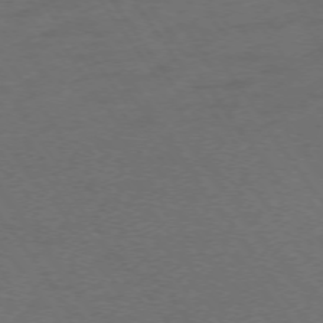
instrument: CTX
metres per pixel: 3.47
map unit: Ap
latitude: -74.5385
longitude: -75.0836
